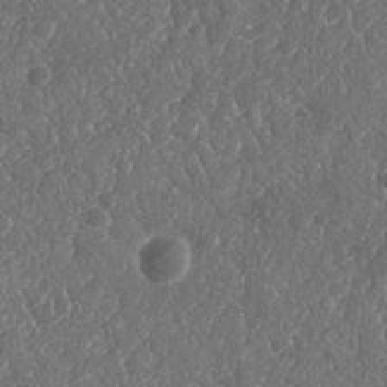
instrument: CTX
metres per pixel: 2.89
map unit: Nhu
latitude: 26.1200
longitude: -63.4427
